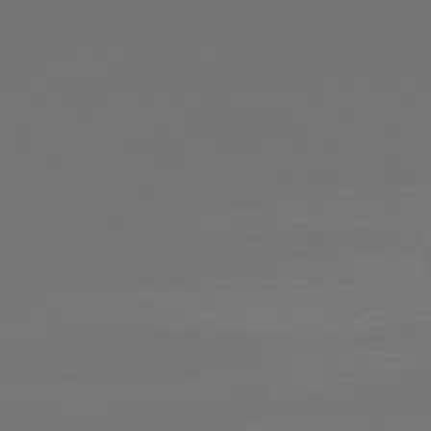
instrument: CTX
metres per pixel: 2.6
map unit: Ap
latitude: -78.4629
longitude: -96.2900
